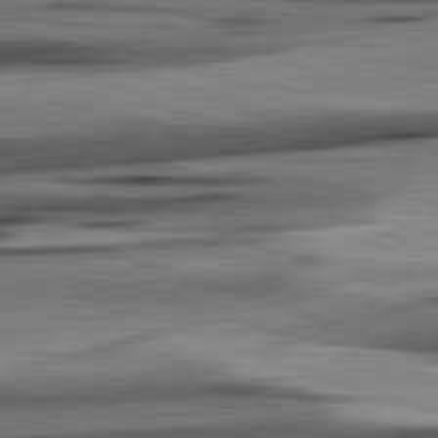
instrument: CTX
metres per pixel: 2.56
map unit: lApd
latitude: 82.5167
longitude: 160.9164
